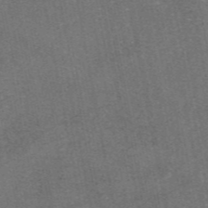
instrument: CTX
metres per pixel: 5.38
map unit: eAb
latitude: 46.4412
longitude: 107.1242
